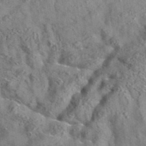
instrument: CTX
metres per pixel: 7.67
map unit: eAb
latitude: 36.0444
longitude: 107.7855
